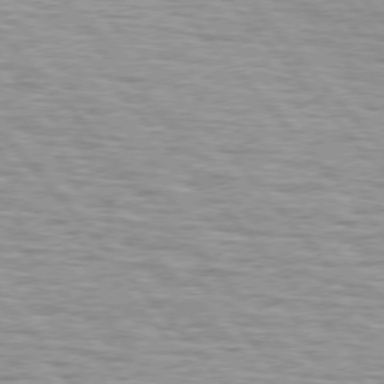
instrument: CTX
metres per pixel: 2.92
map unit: lApd
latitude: 75.7261
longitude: -82.5923
